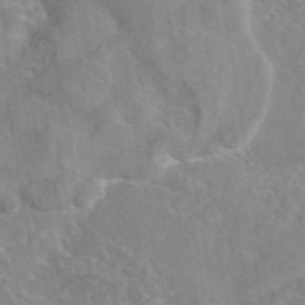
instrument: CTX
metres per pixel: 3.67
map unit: eAb
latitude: 45.0269
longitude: 109.5588
